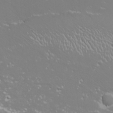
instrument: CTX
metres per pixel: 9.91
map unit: eHh
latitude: -11.1620
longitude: -65.1214
